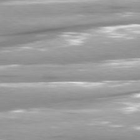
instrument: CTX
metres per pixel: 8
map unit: lApd
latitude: 80.9325
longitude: -143.9528
